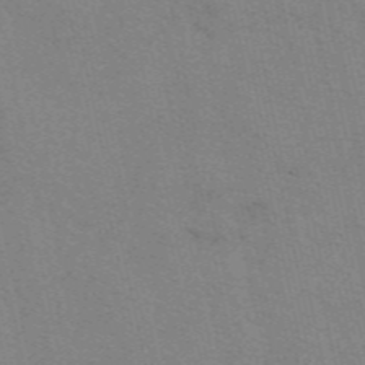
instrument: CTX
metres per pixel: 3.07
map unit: eAb
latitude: 50.6112
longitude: 105.7099
